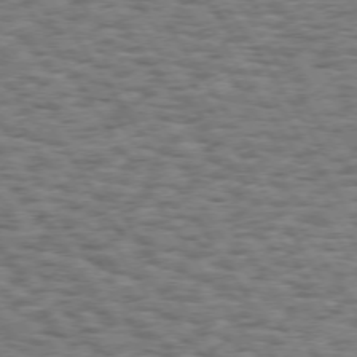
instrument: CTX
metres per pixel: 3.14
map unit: Hpe
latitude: 73.2726
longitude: -130.4601
